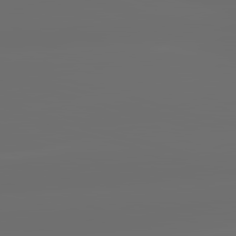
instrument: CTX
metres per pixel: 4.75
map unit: lApd
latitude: 83.6504
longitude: -130.1767
